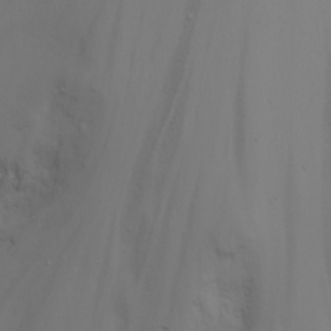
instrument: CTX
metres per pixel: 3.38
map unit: Nhu
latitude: -4.4629
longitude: -74.1011
